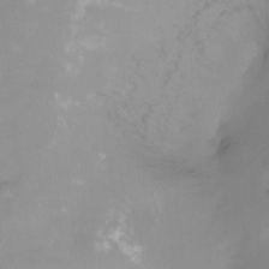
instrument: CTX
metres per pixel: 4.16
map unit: Ht
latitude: -12.9920
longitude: -50.8947
